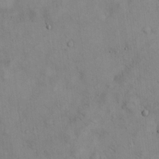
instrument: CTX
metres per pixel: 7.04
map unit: Hto
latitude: 14.1200
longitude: -59.6505
